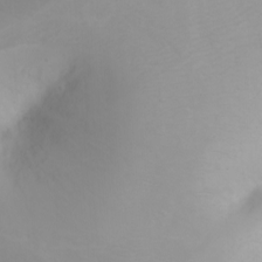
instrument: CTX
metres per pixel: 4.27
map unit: Ht
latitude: -1.2376
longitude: -61.5182
